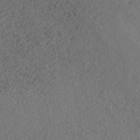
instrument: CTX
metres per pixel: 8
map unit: ANa
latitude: 44.1200
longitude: 37.0675
